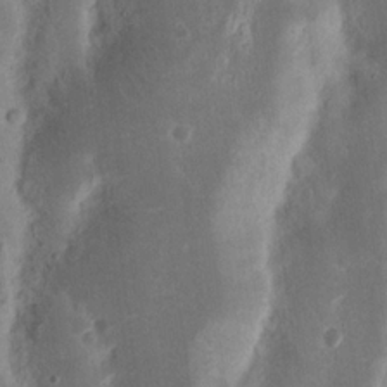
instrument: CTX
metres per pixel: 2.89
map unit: Nhu
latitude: 16.0822
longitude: -74.1578
